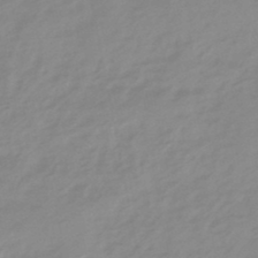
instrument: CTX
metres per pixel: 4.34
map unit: lHb
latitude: -48.1795
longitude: 77.5210
